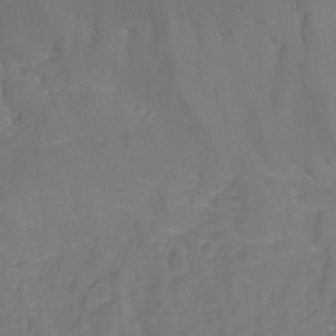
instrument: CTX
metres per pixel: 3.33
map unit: Nhu
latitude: -14.5007
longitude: -58.9703
